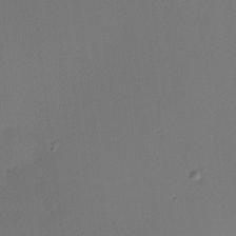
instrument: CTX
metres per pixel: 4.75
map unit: Nhu
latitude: 0.2900
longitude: -79.1970
